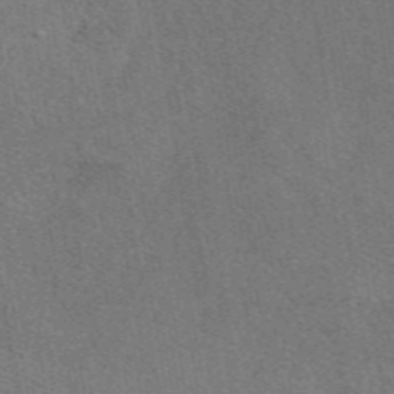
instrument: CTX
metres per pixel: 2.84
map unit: eAb
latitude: 48.4223
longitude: 114.9730
